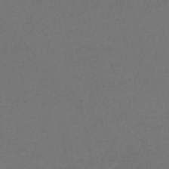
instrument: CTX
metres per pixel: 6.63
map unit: HNhu
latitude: -49.3321
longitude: 100.7274
